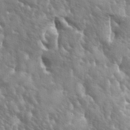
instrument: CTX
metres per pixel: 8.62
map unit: lAa
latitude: -6.1983
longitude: -125.4804
